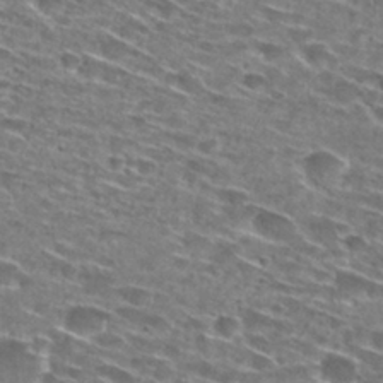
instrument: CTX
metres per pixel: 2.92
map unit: Hto
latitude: 28.6112
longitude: -46.4979
